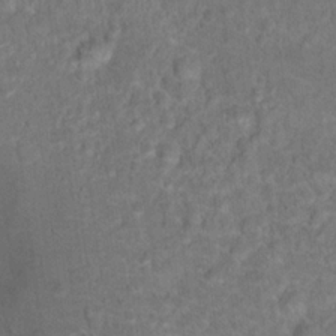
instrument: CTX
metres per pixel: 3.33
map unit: Hto
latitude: 17.4237
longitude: -40.6679
